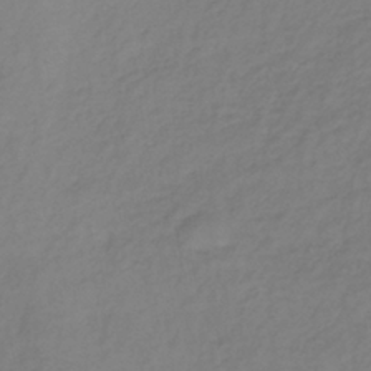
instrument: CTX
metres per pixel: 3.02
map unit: lHb
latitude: -38.6708
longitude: 71.8800
